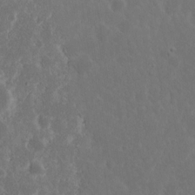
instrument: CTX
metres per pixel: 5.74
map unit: Nhu
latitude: 15.1215
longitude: -73.6505
